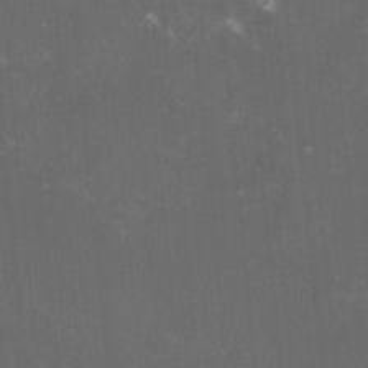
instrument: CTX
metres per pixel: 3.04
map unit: lHvf
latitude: -15.0865
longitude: -101.5938
